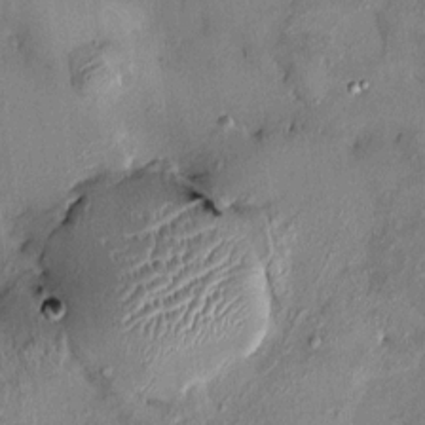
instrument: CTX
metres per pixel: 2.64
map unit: HNhu
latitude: 6.7624
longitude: 0.4818
